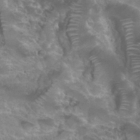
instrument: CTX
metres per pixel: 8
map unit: Hto
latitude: 33.3482
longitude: -43.9150
